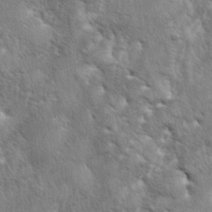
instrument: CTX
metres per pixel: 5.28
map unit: lAa
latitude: -5.2565
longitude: -125.7450
